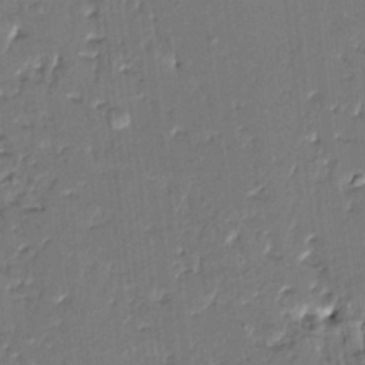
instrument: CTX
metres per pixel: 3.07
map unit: HNhu
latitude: 4.2145
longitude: 8.5574
